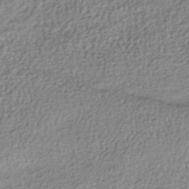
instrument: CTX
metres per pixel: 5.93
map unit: HNhu
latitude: -40.9353
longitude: 95.0486
